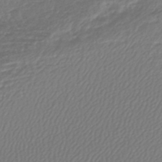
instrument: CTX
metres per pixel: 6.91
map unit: lHb
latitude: -43.1998
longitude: 70.8597
